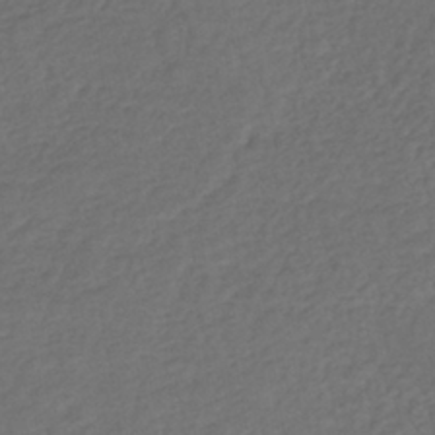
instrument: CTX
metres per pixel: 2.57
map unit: lHb
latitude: -38.9542
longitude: 70.9164
